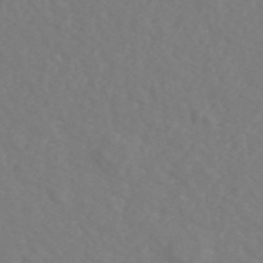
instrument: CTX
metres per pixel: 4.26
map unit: ANa
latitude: 47.0081
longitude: 26.4629
